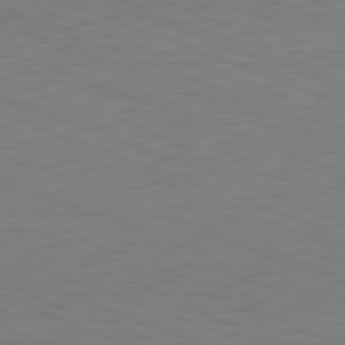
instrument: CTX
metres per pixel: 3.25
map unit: Hpe
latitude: -82.3684
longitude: 15.3132
